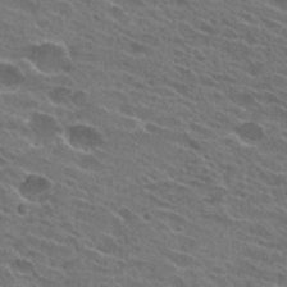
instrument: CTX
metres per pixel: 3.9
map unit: Hto
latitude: 25.5938
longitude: -43.7639
